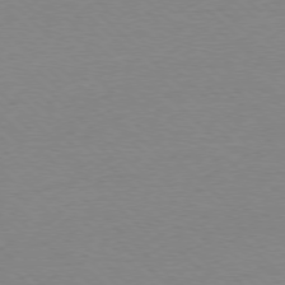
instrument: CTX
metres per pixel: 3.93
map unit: Ap
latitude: -78.0850
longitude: -62.2523
